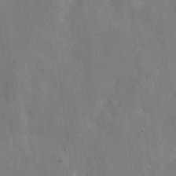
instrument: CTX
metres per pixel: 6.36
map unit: eHh
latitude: 9.4804
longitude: -70.4601
